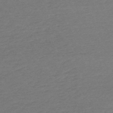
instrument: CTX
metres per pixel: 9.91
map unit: lHb
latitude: -49.3510
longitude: 83.1620
